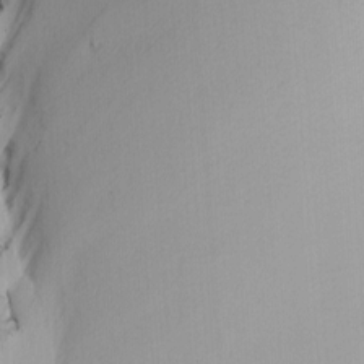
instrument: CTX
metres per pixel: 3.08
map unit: Nhu
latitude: -4.6518
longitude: -91.0270
